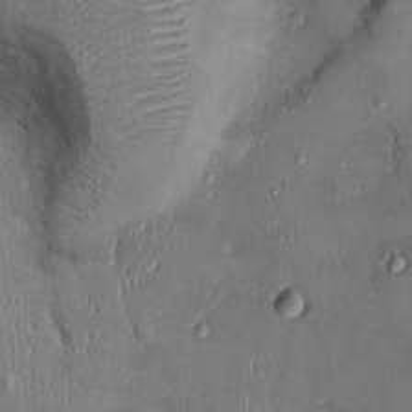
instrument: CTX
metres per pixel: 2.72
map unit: Ht
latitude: -2.8219
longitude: -13.5182
